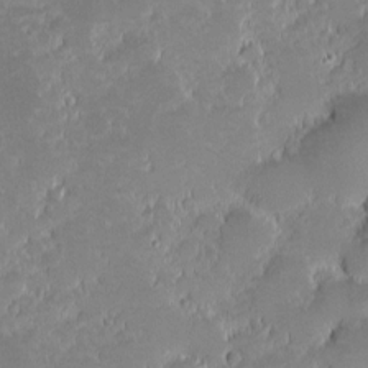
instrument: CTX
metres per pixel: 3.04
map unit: eHh
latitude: -1.7100
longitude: -85.7261
